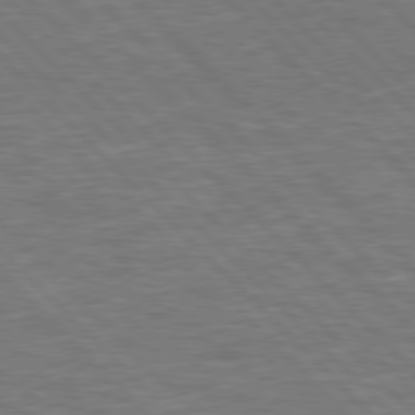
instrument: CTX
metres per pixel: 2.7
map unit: Hpe
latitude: 77.4048
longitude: -151.1592
